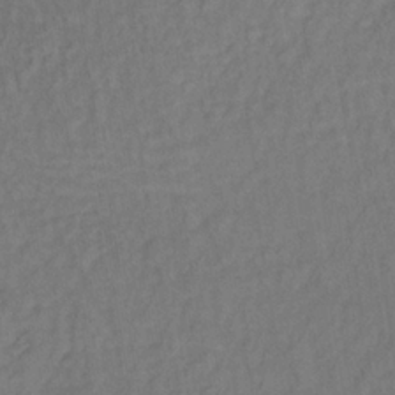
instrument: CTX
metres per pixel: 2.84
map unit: lHb
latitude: -35.1809
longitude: 64.8219
